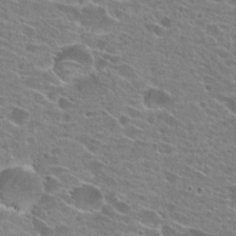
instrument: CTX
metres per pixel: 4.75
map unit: Hto
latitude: 24.7057
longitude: -42.8191
